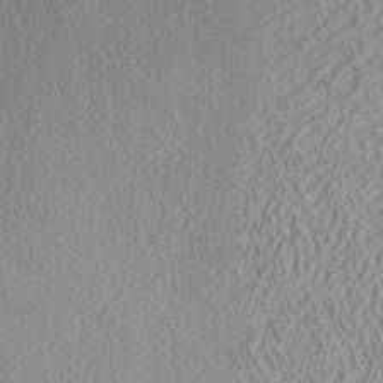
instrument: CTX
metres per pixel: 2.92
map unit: ANa
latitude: 35.3103
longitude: 14.2173
